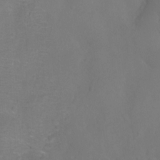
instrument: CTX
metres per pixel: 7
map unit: Ht
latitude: -6.8975
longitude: -28.0255
